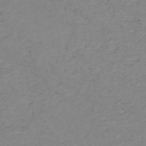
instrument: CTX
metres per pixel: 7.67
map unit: HNb
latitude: -51.3699
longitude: -51.8772
